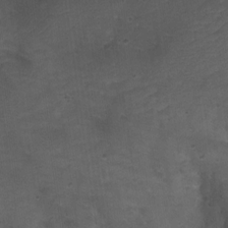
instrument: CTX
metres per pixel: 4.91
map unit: Aa
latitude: -8.5763
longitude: -71.8583
